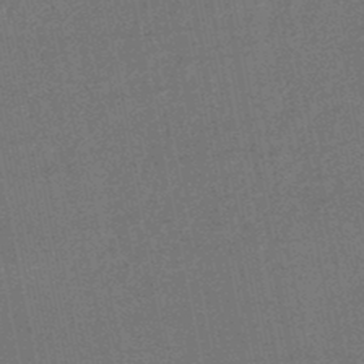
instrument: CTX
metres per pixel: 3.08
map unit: HNhu
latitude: -47.6910
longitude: 99.3321
